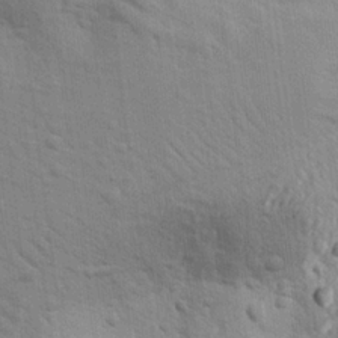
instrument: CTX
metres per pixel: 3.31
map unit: eHh
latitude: 24.2900
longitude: -79.1592
